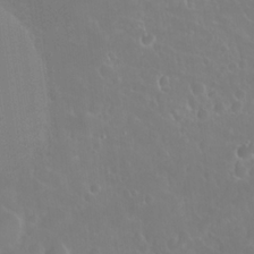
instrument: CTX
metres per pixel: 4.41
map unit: Nhu
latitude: 24.3467
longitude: -63.0837
